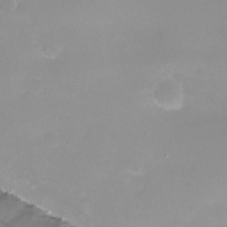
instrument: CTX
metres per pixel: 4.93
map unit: Nhu
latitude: -13.8422
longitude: -53.4805
